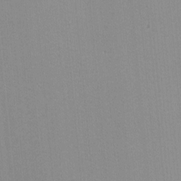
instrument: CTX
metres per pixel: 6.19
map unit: lHvf
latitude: -11.1242
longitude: -103.5371
